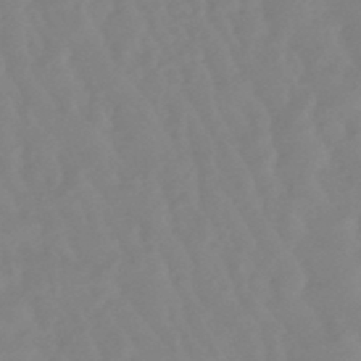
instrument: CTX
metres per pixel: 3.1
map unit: lHb
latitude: -48.6141
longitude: 78.5573
